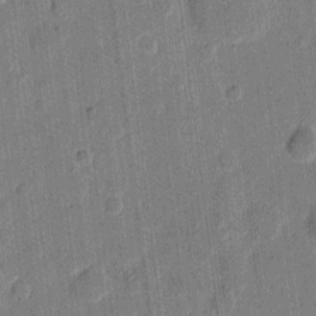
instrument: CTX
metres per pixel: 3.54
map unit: eHh
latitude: 11.0081
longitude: -65.9717
